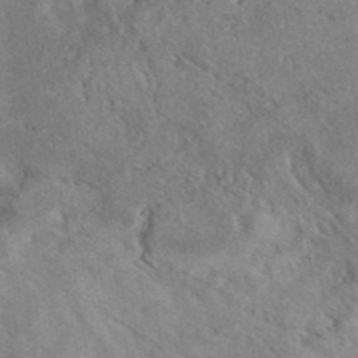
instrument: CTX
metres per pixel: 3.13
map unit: eAb
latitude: 41.1214
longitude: 103.4832
